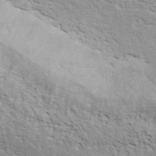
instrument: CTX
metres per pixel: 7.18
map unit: ANa
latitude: 43.1025
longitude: 54.5763
